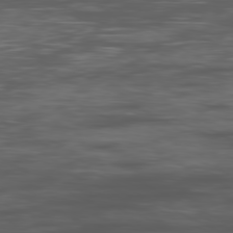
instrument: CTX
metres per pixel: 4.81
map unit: Ap
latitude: -80.0850
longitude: -72.9703
